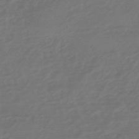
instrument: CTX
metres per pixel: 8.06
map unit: HNhu
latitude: -46.7463
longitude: 89.7666
